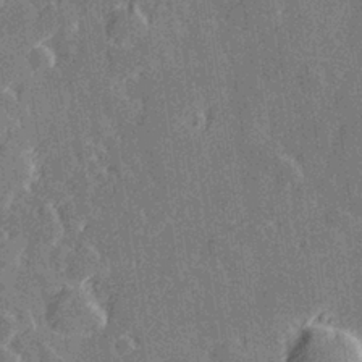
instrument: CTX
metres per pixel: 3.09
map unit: Hve
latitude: 27.6505
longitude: 145.5210
